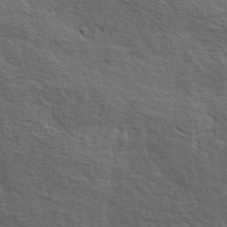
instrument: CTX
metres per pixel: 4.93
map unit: ANa
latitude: 45.8394
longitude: -84.4223
